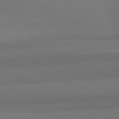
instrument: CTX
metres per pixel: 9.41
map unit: lApd
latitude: 82.6679
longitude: 156.8597
